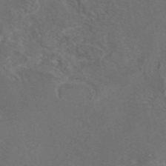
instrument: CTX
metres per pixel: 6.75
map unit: eAb
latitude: 46.1767
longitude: 108.2173
